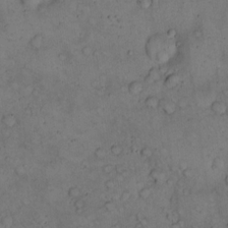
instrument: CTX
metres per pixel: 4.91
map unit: eHh
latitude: 15.3293
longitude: -62.2523
